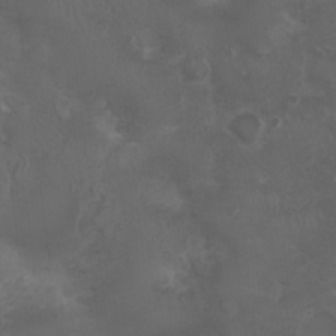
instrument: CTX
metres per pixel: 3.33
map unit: Nhu
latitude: 3.7260
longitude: -15.0081
